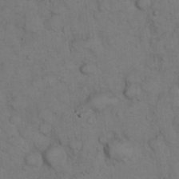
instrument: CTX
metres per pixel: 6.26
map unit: eHh
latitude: 22.8191
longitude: -59.9339
